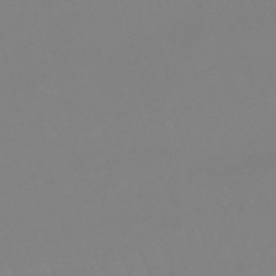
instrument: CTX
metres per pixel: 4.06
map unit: lHb
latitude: -48.4062
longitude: 76.0661
